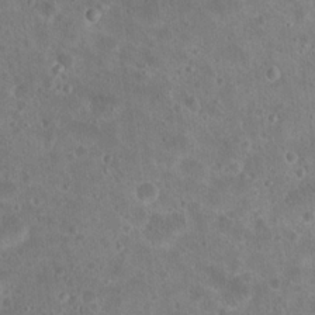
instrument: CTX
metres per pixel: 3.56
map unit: Hto
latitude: 18.1200
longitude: -40.1577
